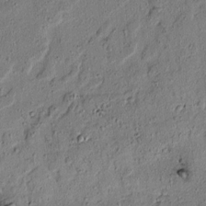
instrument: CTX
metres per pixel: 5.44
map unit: lAvf
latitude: 5.8961
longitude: 168.3117
